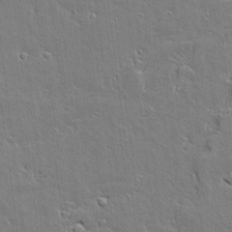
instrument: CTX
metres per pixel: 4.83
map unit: Aa
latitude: 12.3467
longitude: -125.5560
